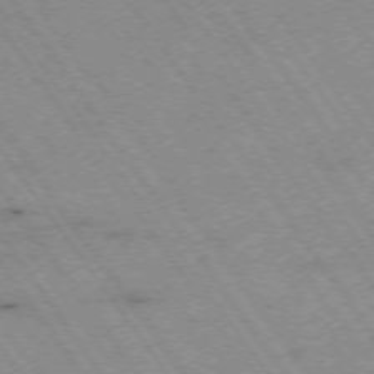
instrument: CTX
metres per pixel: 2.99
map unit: Hpe
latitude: -74.3118
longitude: 2.1605
